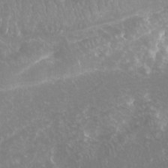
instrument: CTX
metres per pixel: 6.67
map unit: Nhu
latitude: -8.1417
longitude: -94.4034
